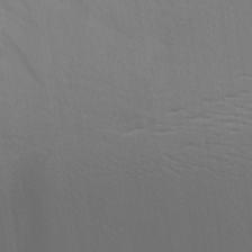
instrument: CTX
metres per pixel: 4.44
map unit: Aa
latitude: 28.5168
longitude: -144.3656
